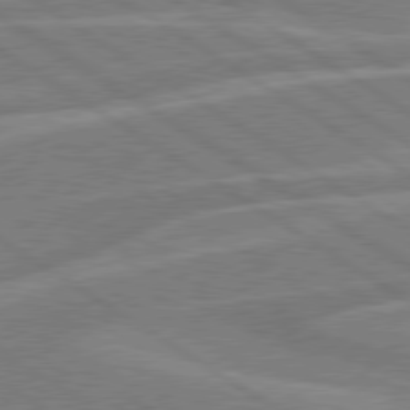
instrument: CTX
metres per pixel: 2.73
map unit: lApd
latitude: 79.2915
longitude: -123.3482
